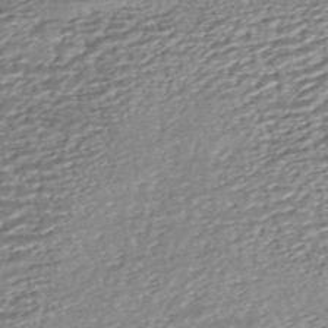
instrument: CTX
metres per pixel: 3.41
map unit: HNhu
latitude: -45.6533
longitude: 105.5777
